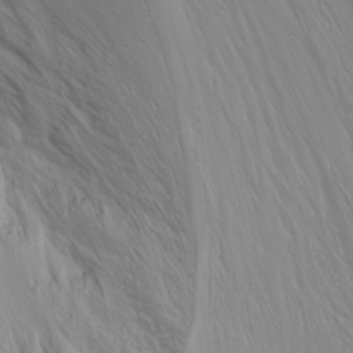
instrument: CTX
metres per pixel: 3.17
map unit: Nhu
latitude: -4.4818
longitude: -85.1214
